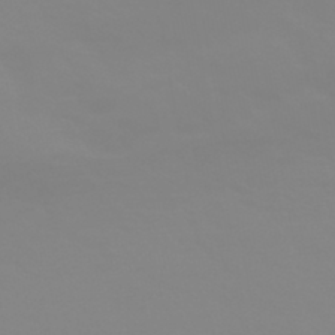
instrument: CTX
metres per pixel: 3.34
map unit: HNhu
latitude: -45.0109
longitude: 90.2551
